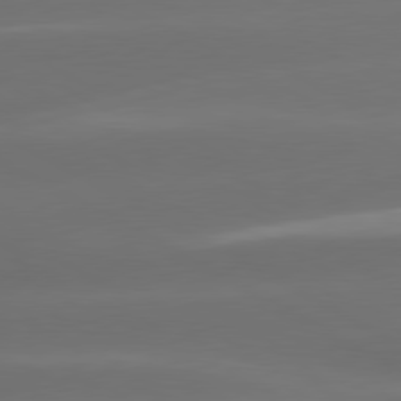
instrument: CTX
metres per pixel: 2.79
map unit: lApd
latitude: 80.1956
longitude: -145.3859
